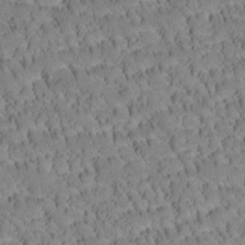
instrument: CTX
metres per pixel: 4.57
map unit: Htu
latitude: -4.1983
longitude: 173.0675
